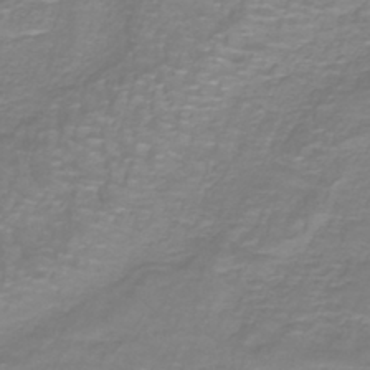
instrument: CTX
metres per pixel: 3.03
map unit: lHb
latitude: -41.1053
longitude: 56.9353
